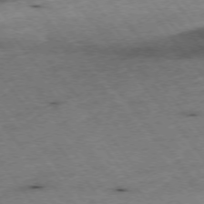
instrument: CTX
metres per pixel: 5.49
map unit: Hpe
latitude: -75.5399
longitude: -17.4615
